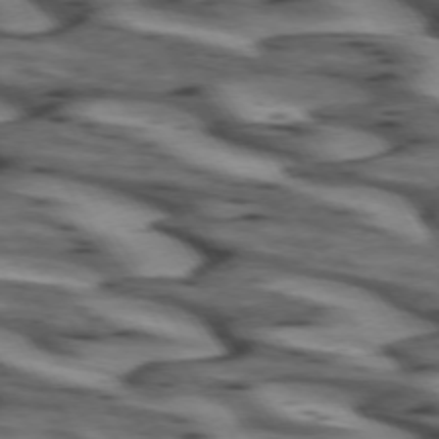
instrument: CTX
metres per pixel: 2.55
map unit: lApd
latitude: 73.1026
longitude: -57.4993
